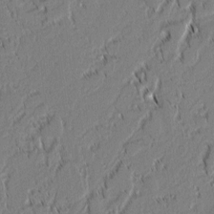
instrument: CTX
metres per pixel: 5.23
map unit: lAvf
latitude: 1.4993
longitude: -106.7624
